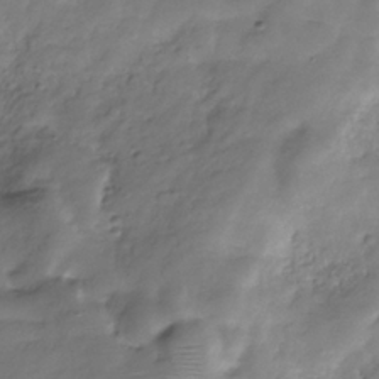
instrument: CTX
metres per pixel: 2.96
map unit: Hve
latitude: -31.2187
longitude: 91.6344
